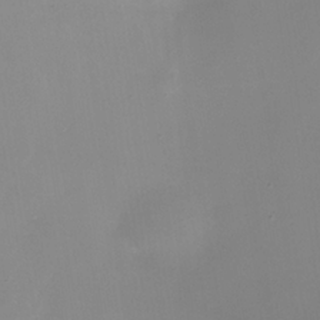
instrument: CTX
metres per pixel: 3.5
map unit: Nhe
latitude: -35.1620
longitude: -117.9528
